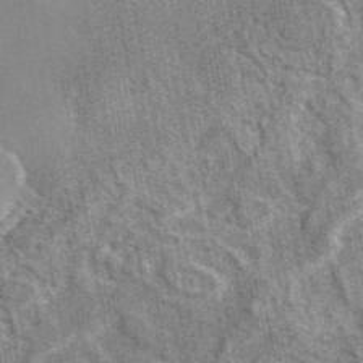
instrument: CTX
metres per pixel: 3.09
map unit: eAb
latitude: 45.3292
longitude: 110.5006
